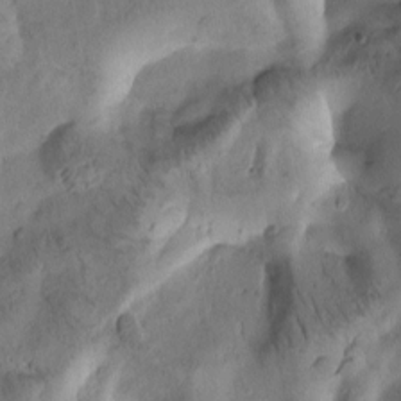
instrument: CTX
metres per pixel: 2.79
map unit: Htu
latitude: -3.1998
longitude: 171.4644
